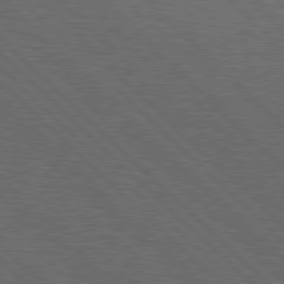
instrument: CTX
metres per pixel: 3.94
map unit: Hpe
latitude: 77.7260
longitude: -127.1403
